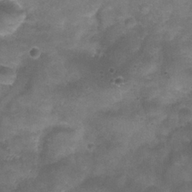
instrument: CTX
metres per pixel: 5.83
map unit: Nhu
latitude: 24.8380
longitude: -53.3860
